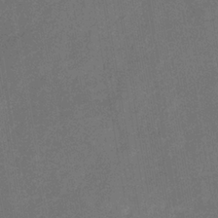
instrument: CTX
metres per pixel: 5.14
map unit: eHb
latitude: -33.8045
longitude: 74.0472
